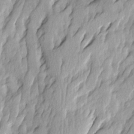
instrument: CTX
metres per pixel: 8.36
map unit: Ave
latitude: 14.5168
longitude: -134.7624
